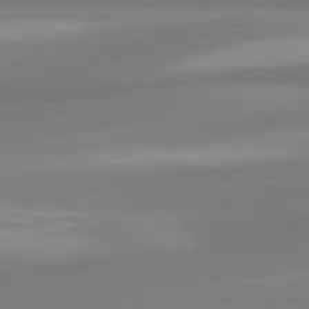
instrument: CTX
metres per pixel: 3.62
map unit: lApd
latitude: 80.4412
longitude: 175.7477
